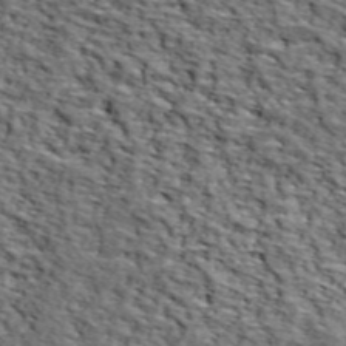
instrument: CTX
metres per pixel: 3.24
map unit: lHvf
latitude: 38.4601
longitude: -87.1025
